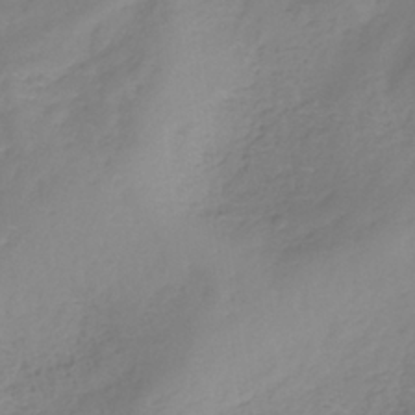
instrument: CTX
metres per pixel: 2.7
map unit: ANa
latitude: -37.7477
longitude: 97.8234
